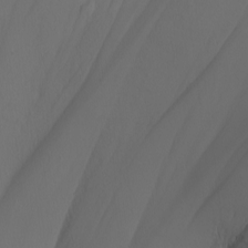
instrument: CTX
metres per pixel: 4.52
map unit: Nhu
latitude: -5.0297
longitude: -95.2159
